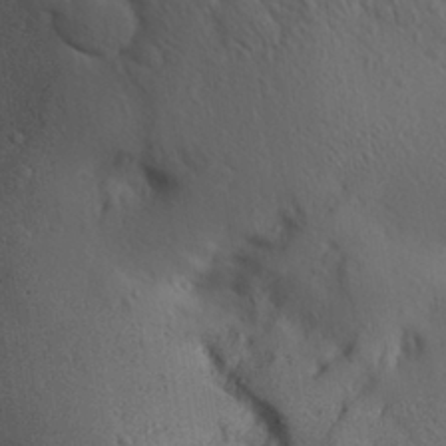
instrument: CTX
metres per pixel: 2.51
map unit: Aa
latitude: 27.4804
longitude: -134.1200
